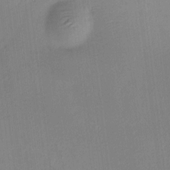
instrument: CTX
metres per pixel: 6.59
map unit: HNhu
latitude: 6.3467
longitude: 8.2739
